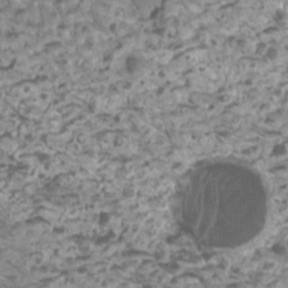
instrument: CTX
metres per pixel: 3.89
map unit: Htu
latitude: 2.6301
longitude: -20.8569
